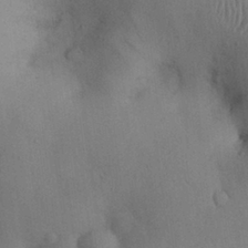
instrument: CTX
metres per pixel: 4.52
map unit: Nhu
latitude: 28.0255
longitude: -70.9891
